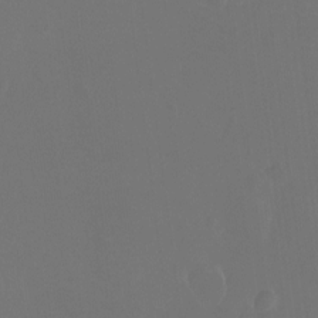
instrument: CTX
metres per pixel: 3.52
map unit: Hto
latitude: -13.1053
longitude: -41.1592
